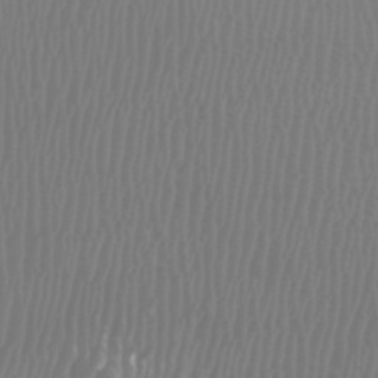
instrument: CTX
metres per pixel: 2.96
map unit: Htu
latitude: -8.2361
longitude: -74.7435
